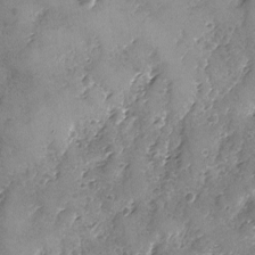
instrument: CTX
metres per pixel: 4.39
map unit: Ave
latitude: -8.6707
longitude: -118.0444
